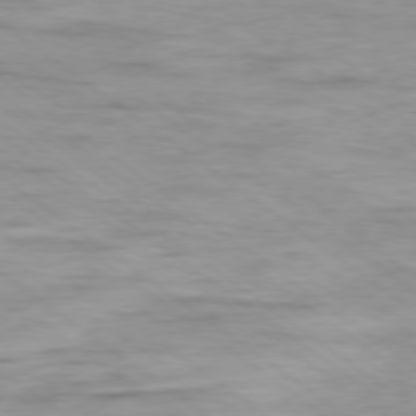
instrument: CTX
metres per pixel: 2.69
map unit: Ap
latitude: -78.8975
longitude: -92.2144
